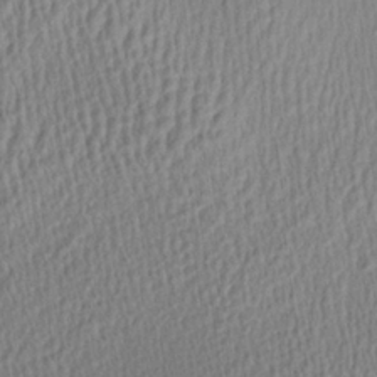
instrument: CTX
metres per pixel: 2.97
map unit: Aa
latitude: 27.8583
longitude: -135.8205
